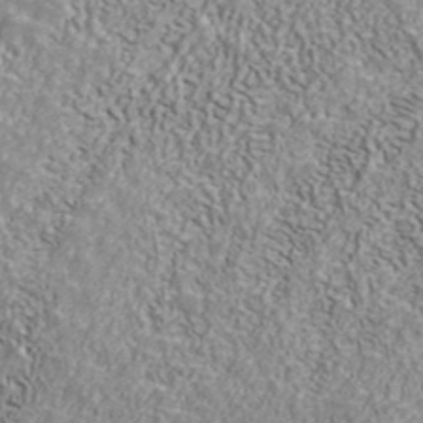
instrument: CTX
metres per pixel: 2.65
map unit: ANa
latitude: 41.3292
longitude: 32.5385
